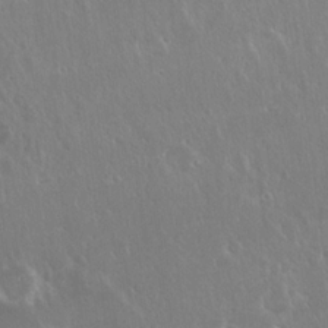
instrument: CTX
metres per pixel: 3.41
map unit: Hto
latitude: 18.7813
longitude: -57.4804
